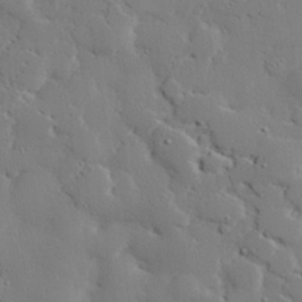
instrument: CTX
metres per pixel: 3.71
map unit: eHh
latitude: 28.4790
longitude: -82.2900
